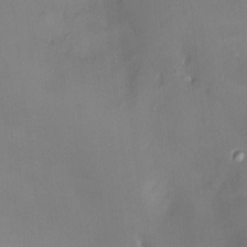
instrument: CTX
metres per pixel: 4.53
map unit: HNhu
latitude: 3.0836
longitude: 8.1417
